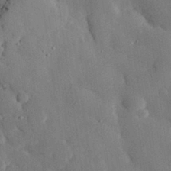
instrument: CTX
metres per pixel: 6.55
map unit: eHh
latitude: 30.0444
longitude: -80.9703
